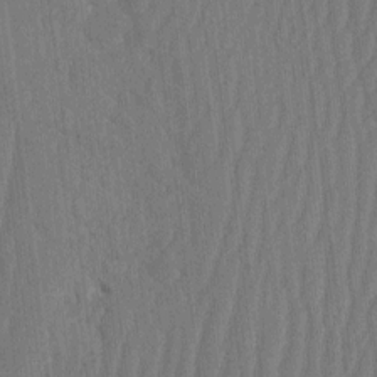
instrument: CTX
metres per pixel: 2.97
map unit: eHh
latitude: -2.3117
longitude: 14.4629
